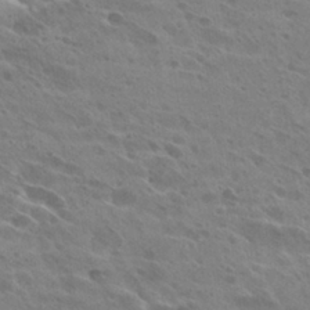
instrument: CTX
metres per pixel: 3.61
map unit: Hto
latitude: 27.2915
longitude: -40.8569
